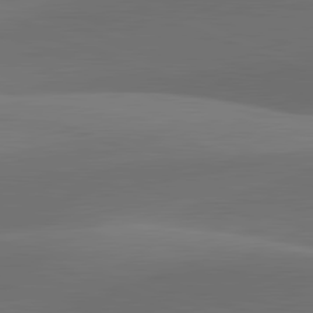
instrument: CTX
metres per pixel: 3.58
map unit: lApd
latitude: 81.8583
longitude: 129.7478
